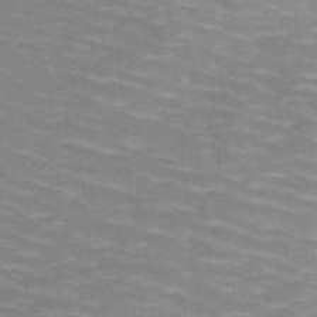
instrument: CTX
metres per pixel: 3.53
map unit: HNb
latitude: -47.6344
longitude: -46.1011
